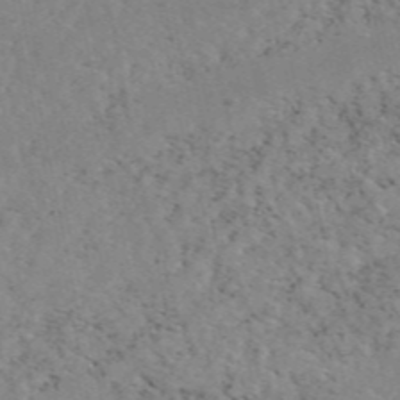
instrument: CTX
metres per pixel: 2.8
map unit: eAb
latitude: 47.9717
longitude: 115.7288
